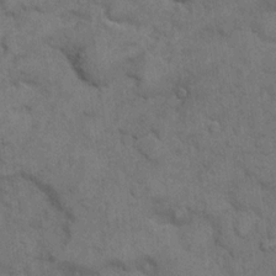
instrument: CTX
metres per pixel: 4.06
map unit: eHh
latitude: 6.1200
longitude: -64.9703
